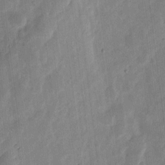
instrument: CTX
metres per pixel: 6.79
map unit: eHh
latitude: 7.4804
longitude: -71.1214
